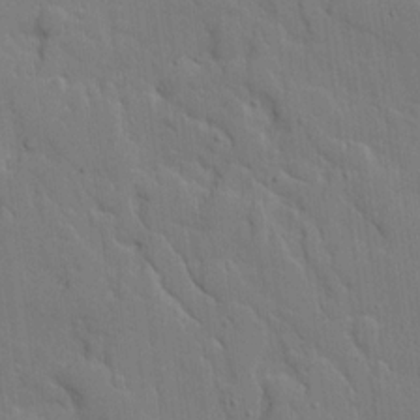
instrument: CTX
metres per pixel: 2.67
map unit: Ave
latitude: 18.1389
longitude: -128.6112
